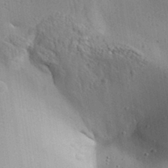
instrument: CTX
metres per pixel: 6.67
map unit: Aa
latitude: 31.8773
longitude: -133.1403
